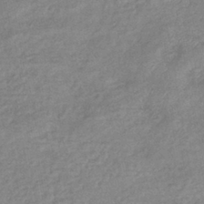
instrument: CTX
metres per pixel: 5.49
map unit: eHb
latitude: -40.2739
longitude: 80.6141
